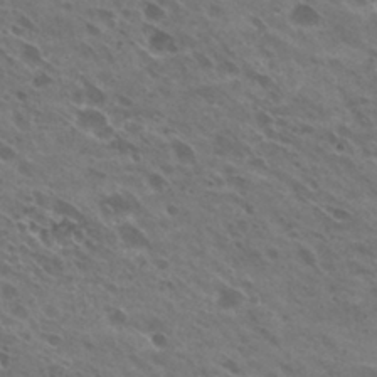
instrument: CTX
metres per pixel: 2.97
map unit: Hto
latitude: 29.0458
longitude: -44.1200
